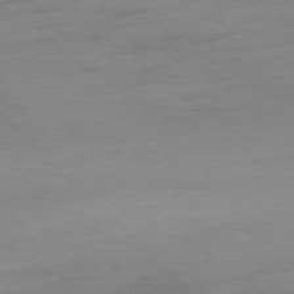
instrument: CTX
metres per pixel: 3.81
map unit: Hpe
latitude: -77.2943
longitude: -13.9339
